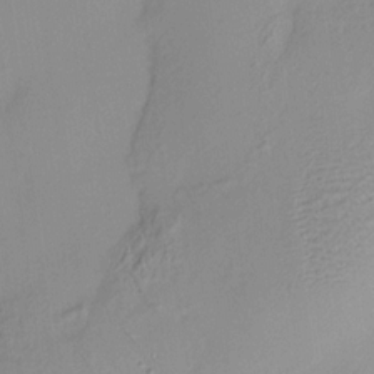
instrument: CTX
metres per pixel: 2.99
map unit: HNhu
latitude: 11.6505
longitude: 9.5399
